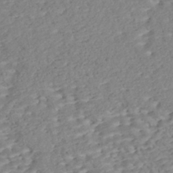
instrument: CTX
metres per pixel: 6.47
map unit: Nhe
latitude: -47.1998
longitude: -172.0633
